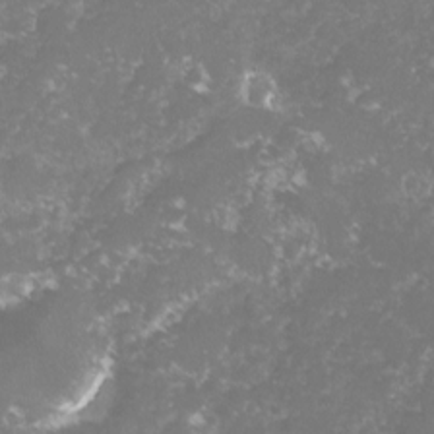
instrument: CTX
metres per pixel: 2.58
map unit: lHvf
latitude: -15.4644
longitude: -98.3845
